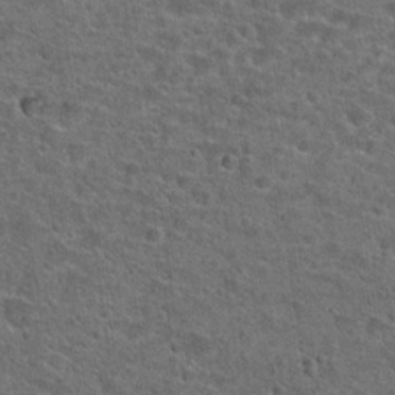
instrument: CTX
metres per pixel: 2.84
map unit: Hto
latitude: 22.3089
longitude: -45.9528
